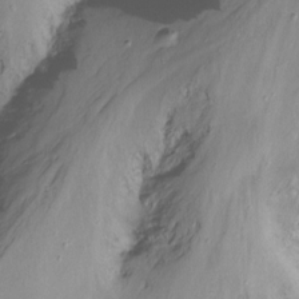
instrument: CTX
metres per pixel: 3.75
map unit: Nhu
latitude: -15.6722
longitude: -52.4601
